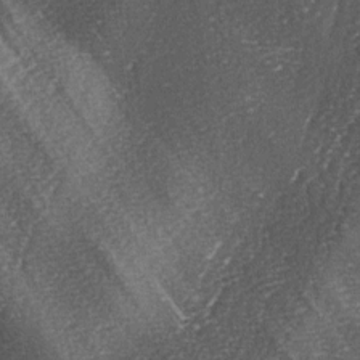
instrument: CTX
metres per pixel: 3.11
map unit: lAa
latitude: -4.9730
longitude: -127.2159
